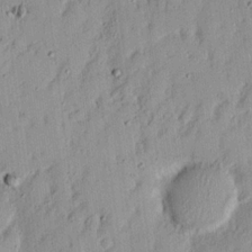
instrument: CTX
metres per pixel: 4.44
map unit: Nhu
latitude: 18.5168
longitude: -72.7813
